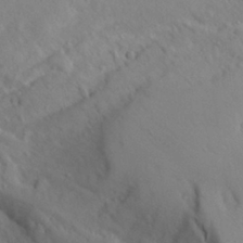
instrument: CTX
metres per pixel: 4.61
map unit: Aa
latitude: 26.6302
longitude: -147.9339
